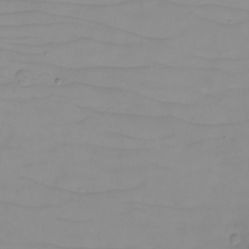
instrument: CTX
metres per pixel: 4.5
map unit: eHh
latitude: -6.3873
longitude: -79.8017
